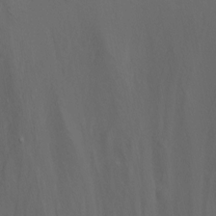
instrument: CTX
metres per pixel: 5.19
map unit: eHh
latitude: -5.6722
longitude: -87.5749
